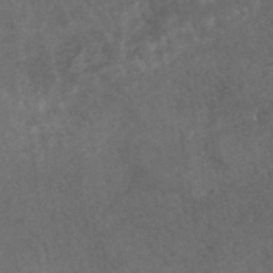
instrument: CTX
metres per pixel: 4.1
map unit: HNhu
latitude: -45.7100
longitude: 106.5007
